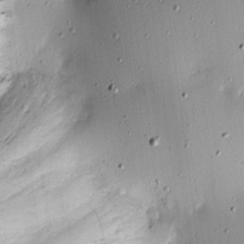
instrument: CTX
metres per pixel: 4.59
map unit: Hve
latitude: 13.6316
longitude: -90.5735
